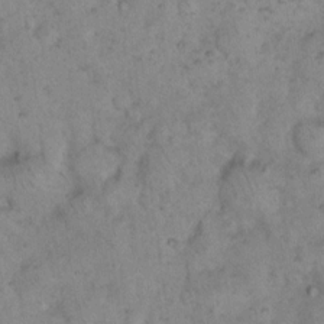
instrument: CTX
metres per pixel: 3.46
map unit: eHh
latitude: 16.0633
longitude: -63.9906
